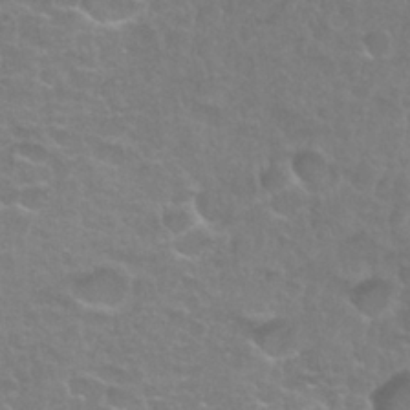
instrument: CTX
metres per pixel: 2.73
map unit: Nhu
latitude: 27.1403
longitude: -52.9703
